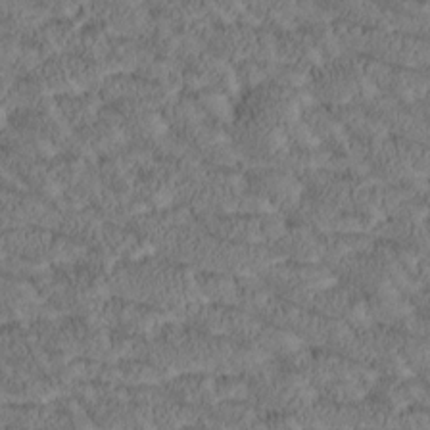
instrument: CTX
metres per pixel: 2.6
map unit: Htu
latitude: -0.9920
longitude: 175.6721
